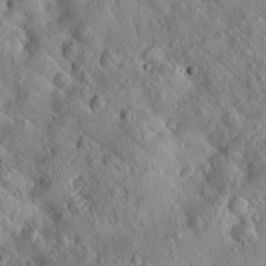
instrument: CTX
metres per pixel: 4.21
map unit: lAvf
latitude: 9.6127
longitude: 168.9541
